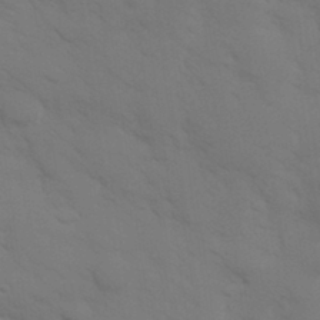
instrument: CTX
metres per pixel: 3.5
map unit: Hve
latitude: 33.0647
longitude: 150.4440
